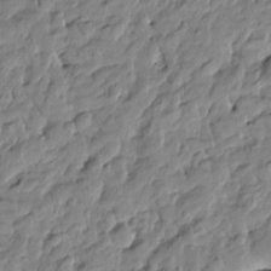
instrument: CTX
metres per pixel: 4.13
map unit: Htu
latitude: -4.6896
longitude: 177.1620
